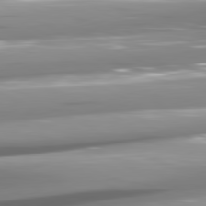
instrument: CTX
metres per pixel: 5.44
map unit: lApd
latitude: 80.9514
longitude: -145.4804
